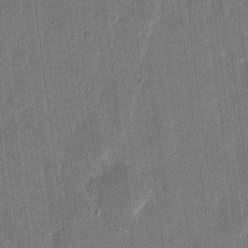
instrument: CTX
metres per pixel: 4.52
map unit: eHh
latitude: 9.4993
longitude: -68.6869
